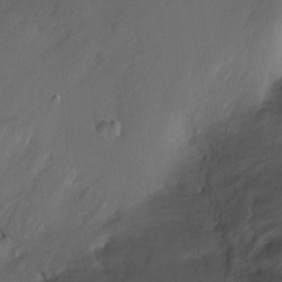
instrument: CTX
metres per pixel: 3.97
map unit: Ht
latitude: -0.1984
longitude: -37.6127
